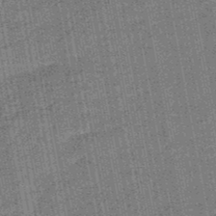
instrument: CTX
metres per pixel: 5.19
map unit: HNb
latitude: -48.4629
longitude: -38.5924
